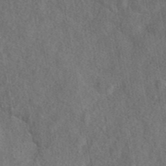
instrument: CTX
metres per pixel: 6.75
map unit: eAb
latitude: 43.9717
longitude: 109.0486
